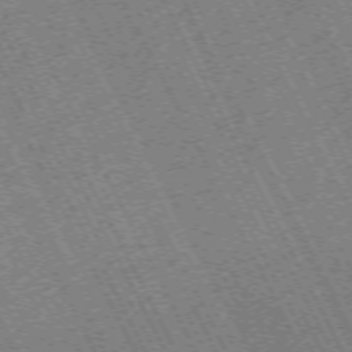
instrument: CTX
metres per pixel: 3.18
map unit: Hpe
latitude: -71.5588
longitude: 10.4251
